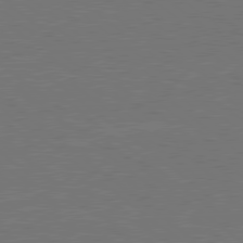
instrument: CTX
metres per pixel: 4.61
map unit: Hpe
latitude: 79.0270
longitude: -123.9717
